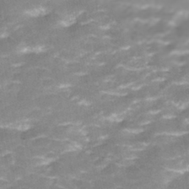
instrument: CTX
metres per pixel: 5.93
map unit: ANa
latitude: -41.2754
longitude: 104.3117
